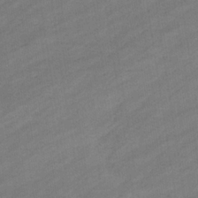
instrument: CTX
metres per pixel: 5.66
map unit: eHb
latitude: -36.8597
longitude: 78.0283
